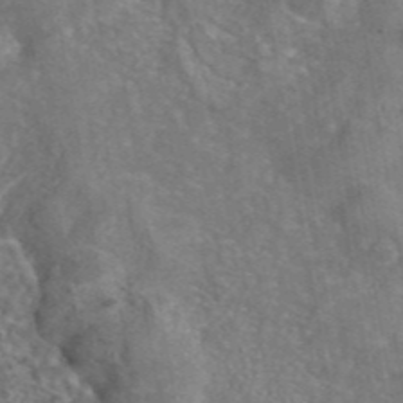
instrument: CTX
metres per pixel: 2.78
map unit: eAb
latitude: 44.9702
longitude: 107.2187
